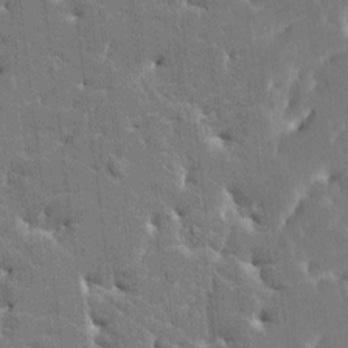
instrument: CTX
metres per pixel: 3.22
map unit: HNhu
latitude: 6.3845
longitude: -5.3482
